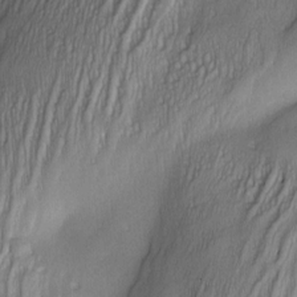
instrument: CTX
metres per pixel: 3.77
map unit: Nve
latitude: -23.2187
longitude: -137.7450
